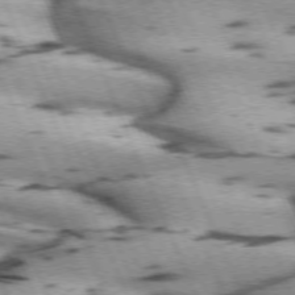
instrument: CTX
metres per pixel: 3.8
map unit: lApd
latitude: 72.4034
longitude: -53.8961
